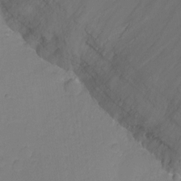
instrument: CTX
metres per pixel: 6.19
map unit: Nhu
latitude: -8.7274
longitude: -49.5182
